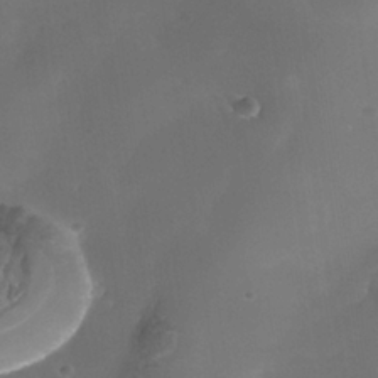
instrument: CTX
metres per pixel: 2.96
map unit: Nhe
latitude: -36.8219
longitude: -118.0822
